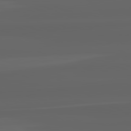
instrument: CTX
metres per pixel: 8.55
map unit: lApd
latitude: 82.3845
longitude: -168.6680
